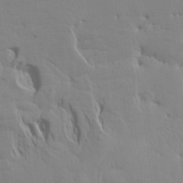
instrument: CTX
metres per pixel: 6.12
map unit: Aa
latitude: 17.4615
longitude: -143.6883
